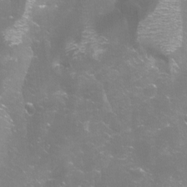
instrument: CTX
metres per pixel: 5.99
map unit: Aa
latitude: -8.9542
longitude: -71.9717
